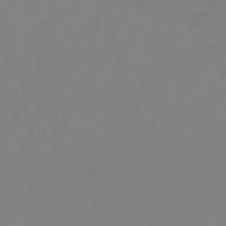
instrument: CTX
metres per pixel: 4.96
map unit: eHb
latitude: -48.4818
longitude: 85.1998
